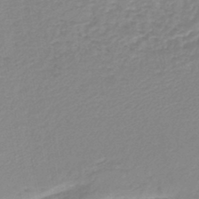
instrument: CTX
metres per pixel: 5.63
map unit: lHb
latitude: -44.2551
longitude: 59.7099
